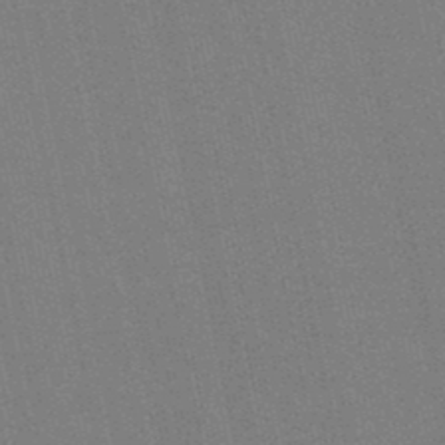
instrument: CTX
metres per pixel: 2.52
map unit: lHb
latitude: -47.7666
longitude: 78.5007
